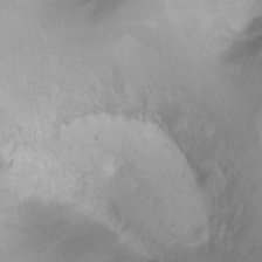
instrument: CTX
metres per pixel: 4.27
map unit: Ht
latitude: 3.0647
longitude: -34.9702
